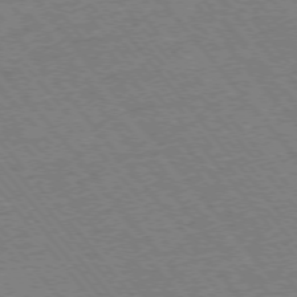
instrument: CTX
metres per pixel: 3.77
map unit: Ap
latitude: -75.3699
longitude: -86.8947
